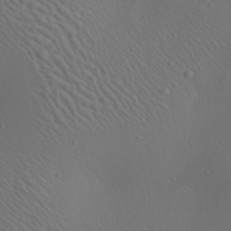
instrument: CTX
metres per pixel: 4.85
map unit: Aa
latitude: 23.1970
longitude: -138.3845
